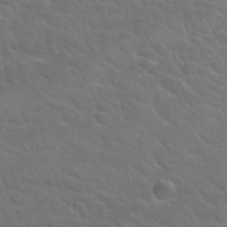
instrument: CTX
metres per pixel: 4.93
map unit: Hto
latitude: 32.4034
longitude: -50.8191
